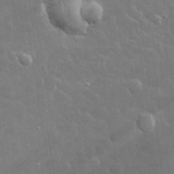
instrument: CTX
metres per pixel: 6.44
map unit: lHvf
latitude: 31.9151
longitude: -93.6316
